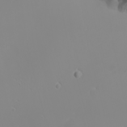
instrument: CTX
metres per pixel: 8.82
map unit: Nhu
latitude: -5.0297
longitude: -85.4804
